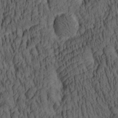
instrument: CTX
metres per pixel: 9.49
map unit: lAa
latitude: 4.7246
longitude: -115.2536
